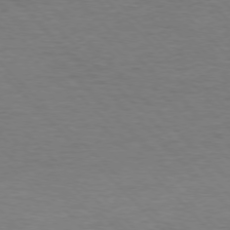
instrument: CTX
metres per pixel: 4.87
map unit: Ap
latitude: -76.8786
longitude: -94.8947
